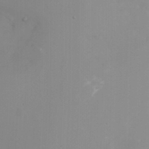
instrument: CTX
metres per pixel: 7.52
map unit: Nhu
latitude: -8.5007
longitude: -73.6694
